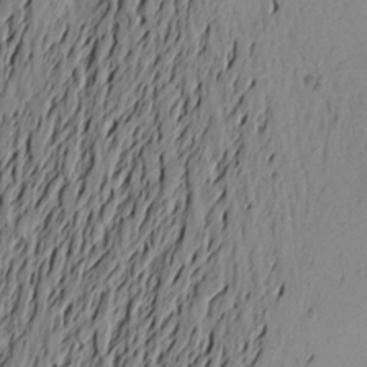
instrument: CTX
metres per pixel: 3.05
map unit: Aa
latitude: 22.6112
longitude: -149.1403
